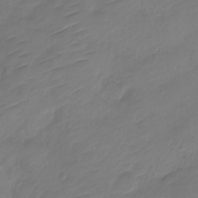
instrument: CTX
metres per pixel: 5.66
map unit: Nve
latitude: -17.6344
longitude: 106.6141
